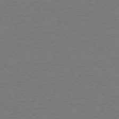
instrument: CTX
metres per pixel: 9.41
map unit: Ap
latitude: -78.4251
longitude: -82.7435
